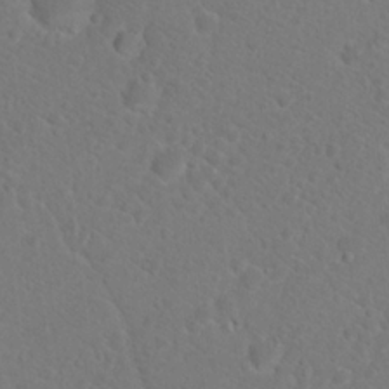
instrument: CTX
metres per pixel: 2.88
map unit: Hto
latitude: 18.5356
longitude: -37.1970
